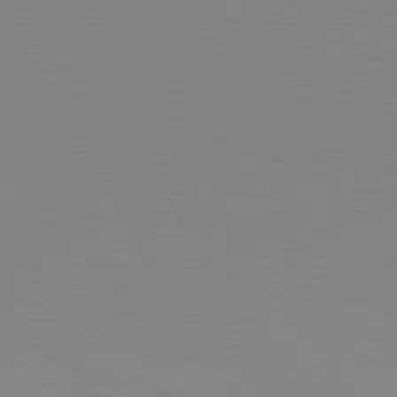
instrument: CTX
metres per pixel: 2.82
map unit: Hpe
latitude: -82.6896
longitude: 7.8422
